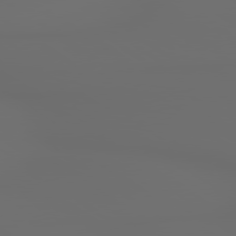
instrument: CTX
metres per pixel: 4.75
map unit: lApd
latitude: 79.5371
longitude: 176.1606
